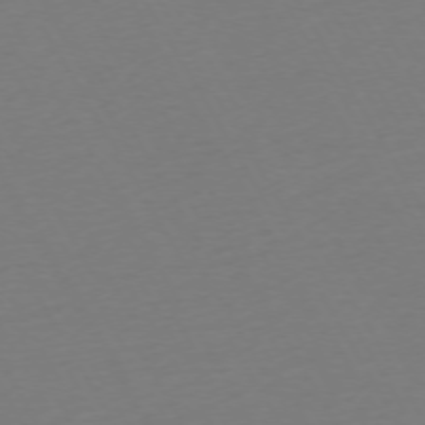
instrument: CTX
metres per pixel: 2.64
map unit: Ap
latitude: -74.1606
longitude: -68.8191
